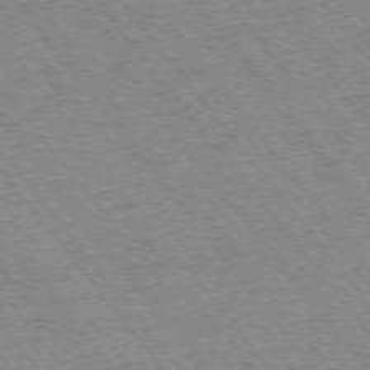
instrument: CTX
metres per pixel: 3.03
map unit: Ap
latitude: -75.5588
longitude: -87.5938
